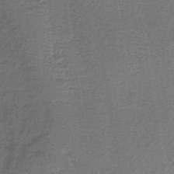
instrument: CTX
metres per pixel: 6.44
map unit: lHb
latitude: -40.6140
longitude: 71.1431
